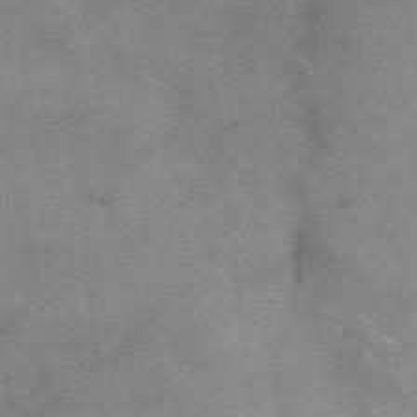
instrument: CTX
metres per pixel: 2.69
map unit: Hto
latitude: 6.6868
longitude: -62.0633
